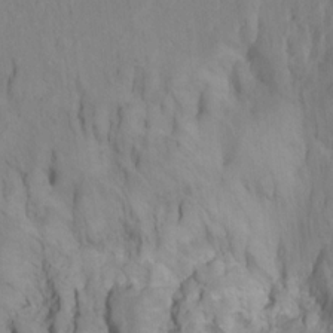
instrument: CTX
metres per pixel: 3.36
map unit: Ht
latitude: 10.8380
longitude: -32.3278
